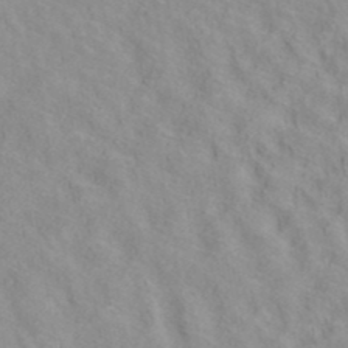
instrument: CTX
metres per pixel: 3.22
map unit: ANa
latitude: 40.5734
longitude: 28.9542
